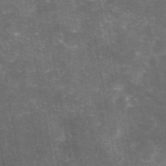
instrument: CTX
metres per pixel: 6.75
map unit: eAb
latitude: 46.3845
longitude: 119.7478
